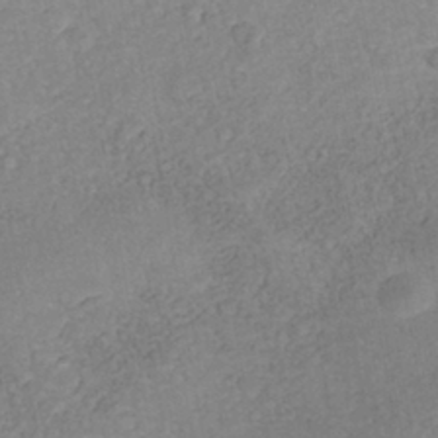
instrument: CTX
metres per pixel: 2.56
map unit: Nhe
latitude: -41.4265
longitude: -109.7260
